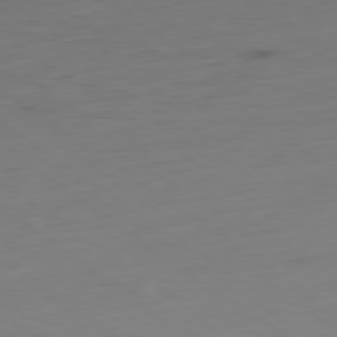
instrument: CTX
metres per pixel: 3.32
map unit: Hpe
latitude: -79.3131
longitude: 13.9745
